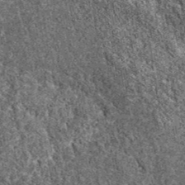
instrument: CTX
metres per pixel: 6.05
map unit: eAb
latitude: 38.2333
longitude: 110.6141
